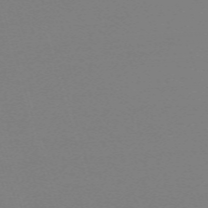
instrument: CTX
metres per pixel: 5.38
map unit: eHh
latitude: -62.6518
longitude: 52.1794
